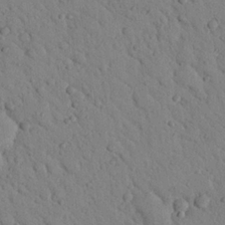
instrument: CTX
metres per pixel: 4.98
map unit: Nhu
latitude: 22.8569
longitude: -76.0633
